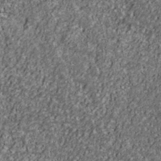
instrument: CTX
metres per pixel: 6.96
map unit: Ave
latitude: 41.2725
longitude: -111.8017
